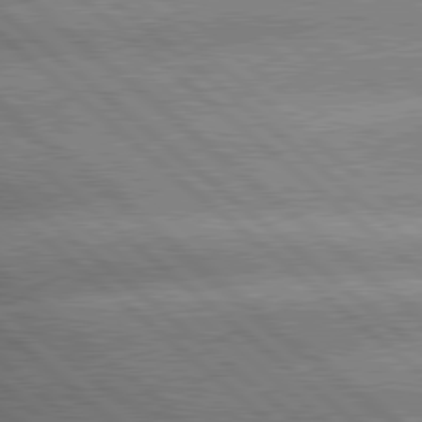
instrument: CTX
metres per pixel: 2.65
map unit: lApd
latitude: 79.8395
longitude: -148.3089
